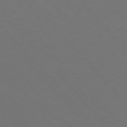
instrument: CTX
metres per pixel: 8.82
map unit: Hpe
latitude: 76.8947
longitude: -163.3860
